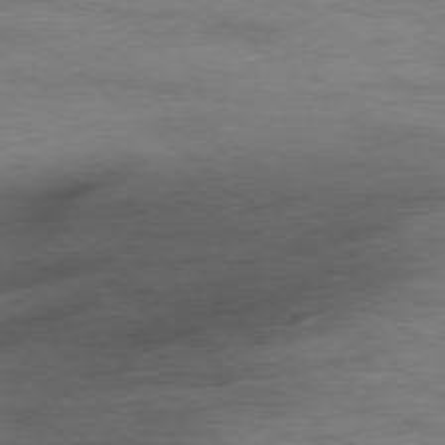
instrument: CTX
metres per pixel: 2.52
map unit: Ap
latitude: -78.2928
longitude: -93.1592
